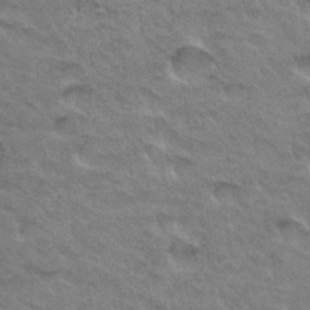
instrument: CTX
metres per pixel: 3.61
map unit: Hto
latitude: 33.4615
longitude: -47.2726
